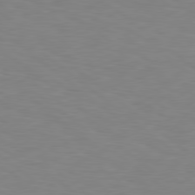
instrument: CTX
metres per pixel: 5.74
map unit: Hpe
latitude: 78.9325
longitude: -162.2523
